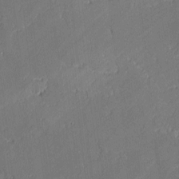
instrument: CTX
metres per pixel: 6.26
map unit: lAvf
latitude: -0.2551
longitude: -108.1200
